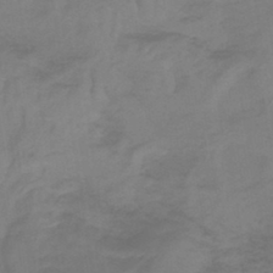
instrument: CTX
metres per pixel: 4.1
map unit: lHb
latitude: -41.8422
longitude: 64.1606
